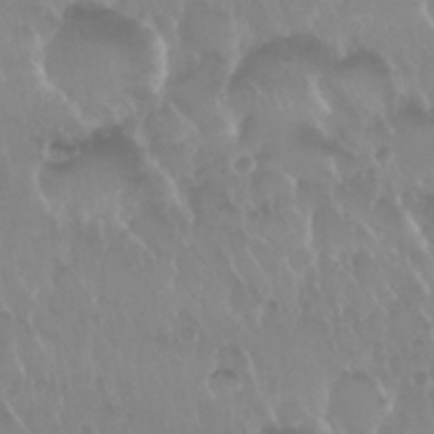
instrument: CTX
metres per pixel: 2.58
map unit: Nhu
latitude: 29.6505
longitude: -56.6112
